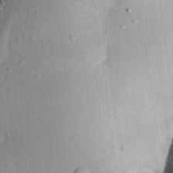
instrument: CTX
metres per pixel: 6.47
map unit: Aa
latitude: 21.7261
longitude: -148.1578
